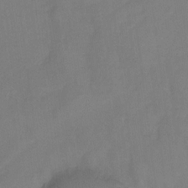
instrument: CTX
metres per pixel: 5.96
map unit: Nhu
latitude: -15.4455
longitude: -53.5560
